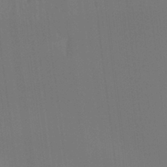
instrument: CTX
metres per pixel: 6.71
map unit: Hto
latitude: -8.3117
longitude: -46.8569
